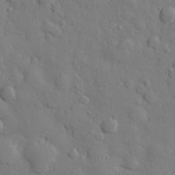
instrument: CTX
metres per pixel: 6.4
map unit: eHh
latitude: 27.9528
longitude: -78.2334
